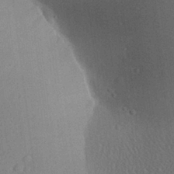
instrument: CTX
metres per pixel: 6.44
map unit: Aa
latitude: 28.6490
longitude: -137.0459
